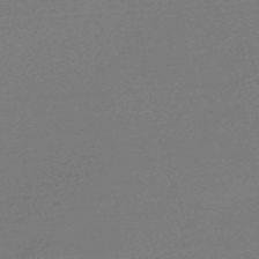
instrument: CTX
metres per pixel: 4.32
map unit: Nve
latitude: -56.8975
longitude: 62.8786
